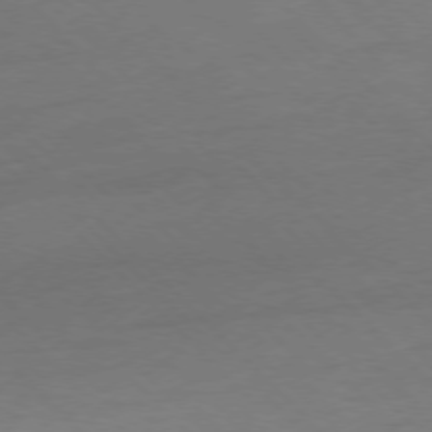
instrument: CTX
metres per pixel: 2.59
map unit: Ap
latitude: -77.2754
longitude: -69.2726
